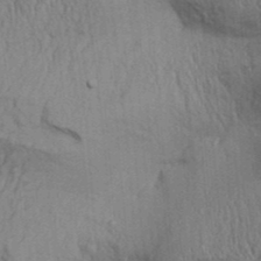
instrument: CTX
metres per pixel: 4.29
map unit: Aa
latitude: 31.6127
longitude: -135.4426
